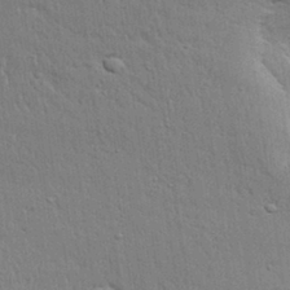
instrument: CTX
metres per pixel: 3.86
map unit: Aa
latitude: 31.5938
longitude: -144.6490
